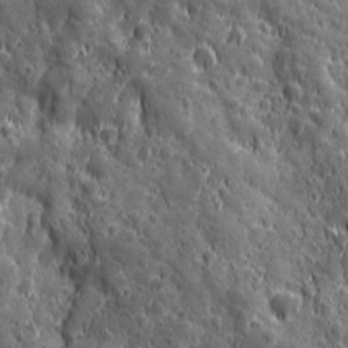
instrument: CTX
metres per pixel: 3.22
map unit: Ave
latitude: 12.6491
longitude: -104.7058
